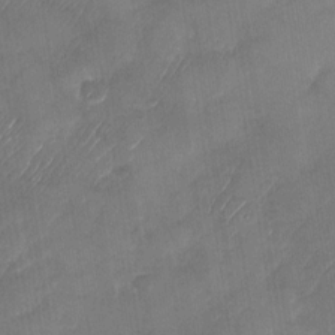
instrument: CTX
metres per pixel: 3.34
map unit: Nhu
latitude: -27.8044
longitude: -62.6491
